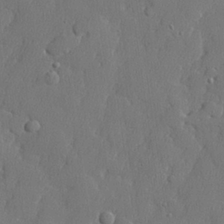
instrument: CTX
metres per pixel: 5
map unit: lHvf
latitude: 23.7261
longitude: 141.7666
